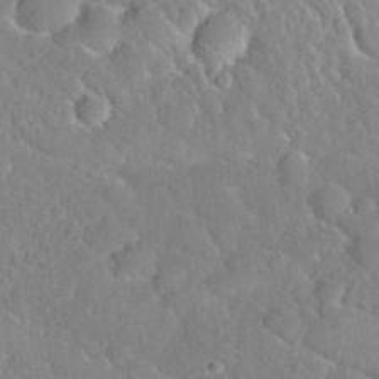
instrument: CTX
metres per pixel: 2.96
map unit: Nhu
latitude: 30.7247
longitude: -51.3670
